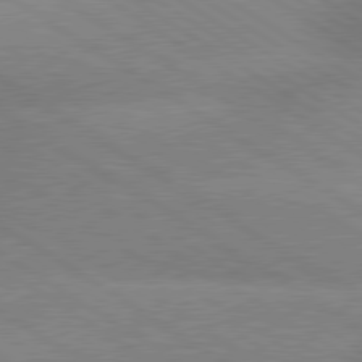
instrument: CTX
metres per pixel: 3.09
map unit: lApd
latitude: 79.6505
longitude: -152.3467
